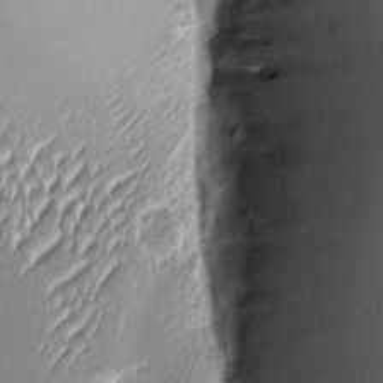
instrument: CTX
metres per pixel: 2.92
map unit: Aa
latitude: 8.6491
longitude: -132.0255
